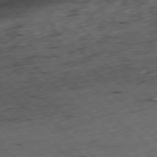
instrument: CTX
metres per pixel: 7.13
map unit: Ap
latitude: -77.7478
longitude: -91.7828
